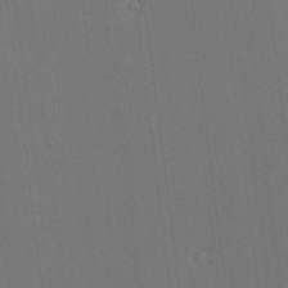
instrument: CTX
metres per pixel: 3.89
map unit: lAvf
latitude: 8.2901
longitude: 168.6140
